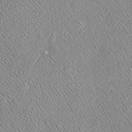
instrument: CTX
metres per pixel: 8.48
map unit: Htu
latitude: -6.1983
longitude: 158.3495
